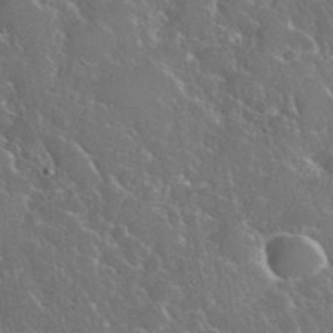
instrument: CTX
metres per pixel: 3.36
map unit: eHh
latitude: 37.4993
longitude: -60.9324
